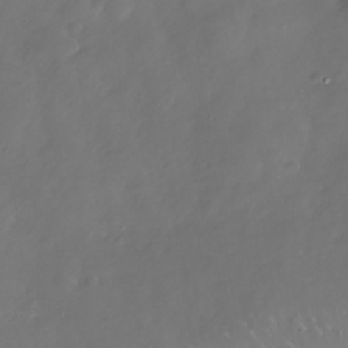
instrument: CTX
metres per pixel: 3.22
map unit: Nhe
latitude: -33.1243
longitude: -88.4790
